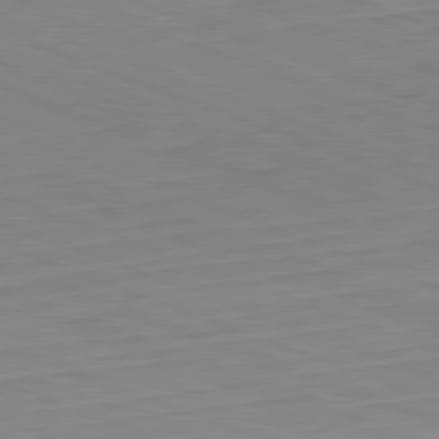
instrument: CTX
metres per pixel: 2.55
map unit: Hpe
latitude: -82.4818
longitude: 12.8219
